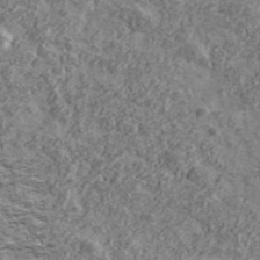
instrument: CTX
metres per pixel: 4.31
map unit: Ave
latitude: 43.2159
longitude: -111.4616
